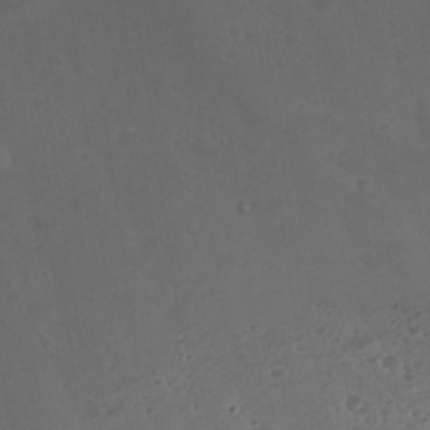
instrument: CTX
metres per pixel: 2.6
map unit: Nhu
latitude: 23.4048
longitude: -62.0822
